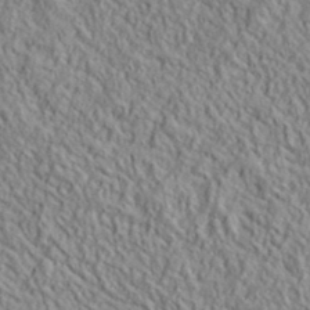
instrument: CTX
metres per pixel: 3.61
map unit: lHvf
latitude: 39.4048
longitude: -90.2145
